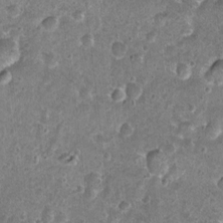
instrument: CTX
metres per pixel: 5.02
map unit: Nhu
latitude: 0.9135
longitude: -16.0822
